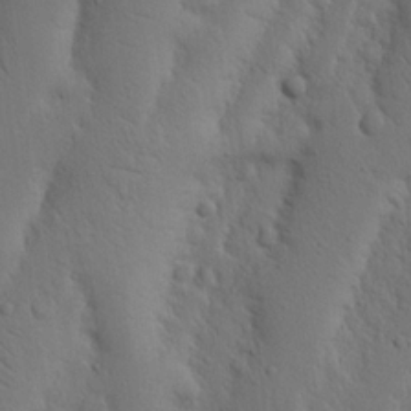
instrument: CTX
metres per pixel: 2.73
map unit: Nhu
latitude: 19.7071
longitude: -75.5371
